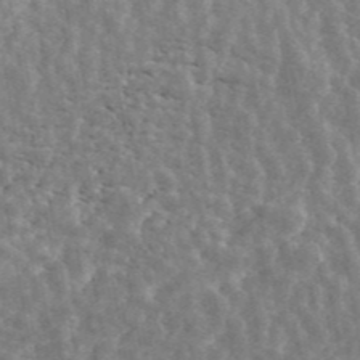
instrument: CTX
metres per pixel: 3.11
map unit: ANa
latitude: 45.1592
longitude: 38.5762
